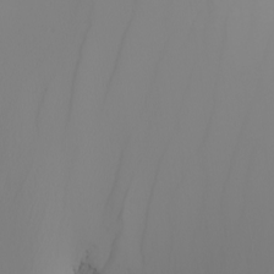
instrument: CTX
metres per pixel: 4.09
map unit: Nhu
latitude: -5.4832
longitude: -93.0458
